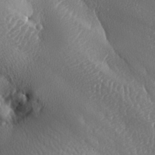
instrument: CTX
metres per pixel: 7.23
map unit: lAa
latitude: -8.2928
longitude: -128.4790
